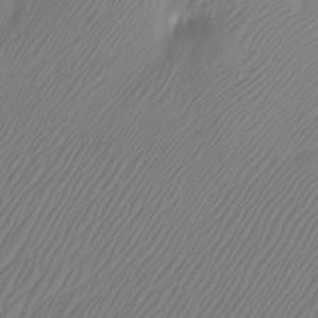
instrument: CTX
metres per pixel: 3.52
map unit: Htu
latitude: -12.5952
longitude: -48.4790
